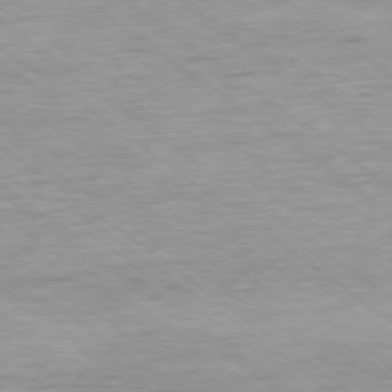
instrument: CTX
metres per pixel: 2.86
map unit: Ap
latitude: -78.1605
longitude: -82.2333
